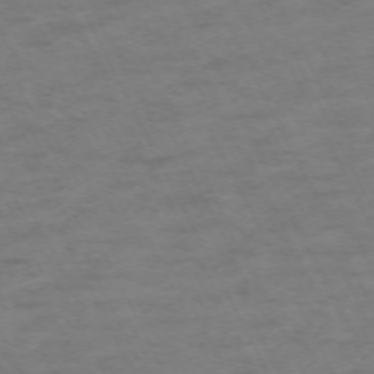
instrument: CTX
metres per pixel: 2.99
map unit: Hpe
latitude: -70.8975
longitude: 15.2376
